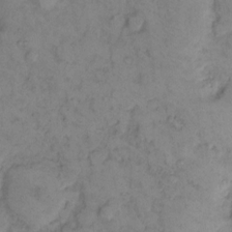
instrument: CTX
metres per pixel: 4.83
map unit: eHh
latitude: 11.8583
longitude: -62.8380
